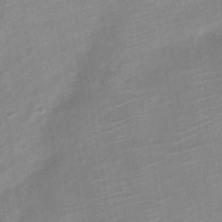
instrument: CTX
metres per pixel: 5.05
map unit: Nve
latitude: -19.9745
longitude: 106.8030
